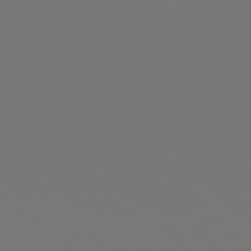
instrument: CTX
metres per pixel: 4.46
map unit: Hpe
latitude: 77.8016
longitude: -176.0255
